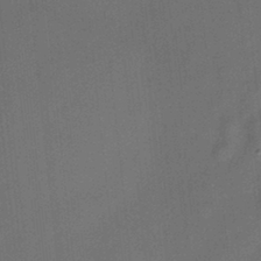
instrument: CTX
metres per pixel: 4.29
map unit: HNhu
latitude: 12.4034
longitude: 10.5763
